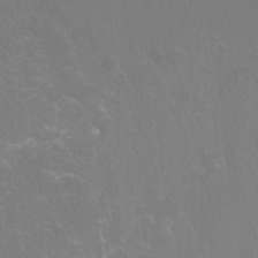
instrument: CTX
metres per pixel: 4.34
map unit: Htu
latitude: -14.3307
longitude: -48.8002
